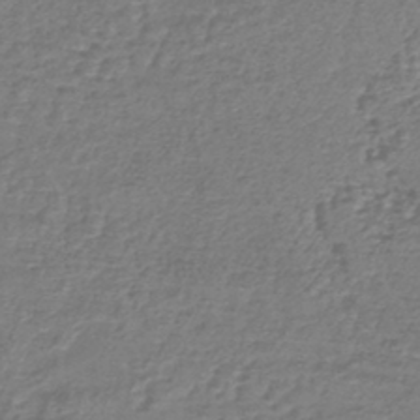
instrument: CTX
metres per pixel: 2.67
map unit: lHb
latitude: -43.1431
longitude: 79.0297
